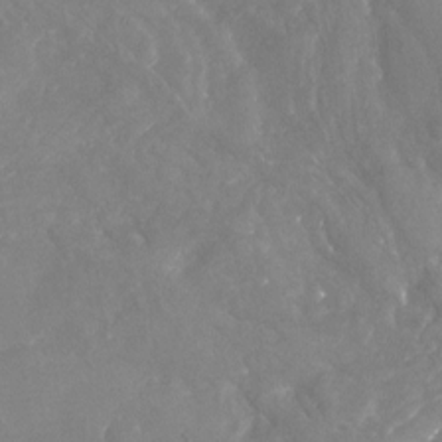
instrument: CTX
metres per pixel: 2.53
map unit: Nhu
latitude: -23.4266
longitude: -57.2159
